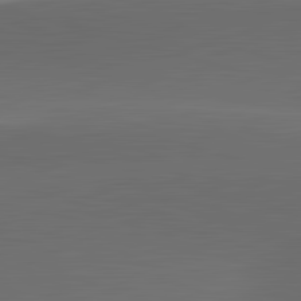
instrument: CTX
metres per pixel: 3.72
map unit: lApd
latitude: 83.5560
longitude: -132.3278
